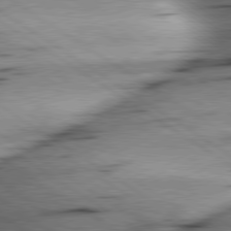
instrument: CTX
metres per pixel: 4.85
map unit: lApd
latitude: 79.5182
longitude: -155.8583
